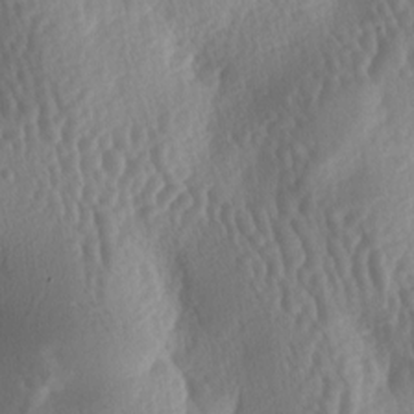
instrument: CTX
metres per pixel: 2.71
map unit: lAa
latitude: -6.2928
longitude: -128.3656
